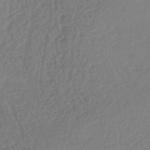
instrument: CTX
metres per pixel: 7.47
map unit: lHb
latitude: -40.3495
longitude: 73.1998
